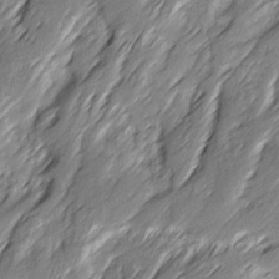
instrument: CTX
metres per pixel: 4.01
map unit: Ave
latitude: 15.4049
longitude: -136.0633
